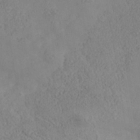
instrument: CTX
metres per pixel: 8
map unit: Nhe
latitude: -37.5777
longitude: 139.4833
